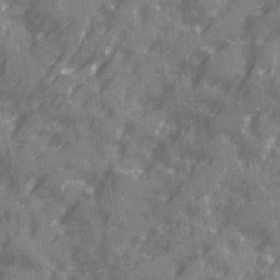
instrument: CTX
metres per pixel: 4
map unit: Ave
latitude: 20.1011
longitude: -131.6694
